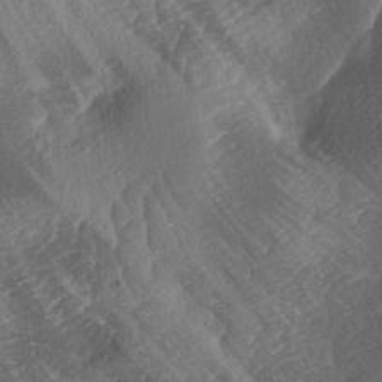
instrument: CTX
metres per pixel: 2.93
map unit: lAa
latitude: -3.8422
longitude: -127.2348
